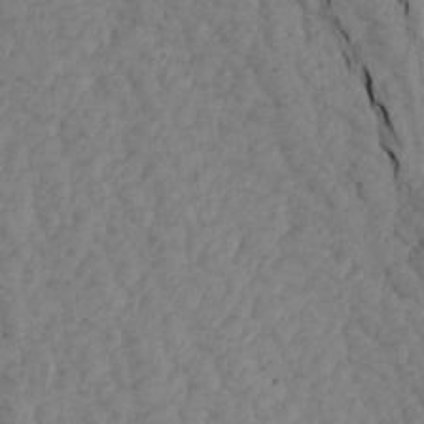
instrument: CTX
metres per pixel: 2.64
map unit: Aa
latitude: 16.1767
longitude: -144.1389
